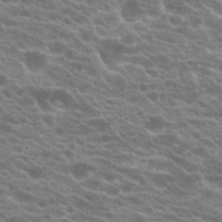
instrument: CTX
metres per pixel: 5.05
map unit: Hto
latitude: 20.7813
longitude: -38.0444
